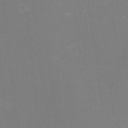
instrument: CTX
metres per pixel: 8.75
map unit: HNhu
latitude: -2.1605
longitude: -3.6694
